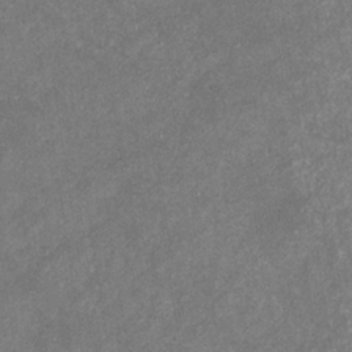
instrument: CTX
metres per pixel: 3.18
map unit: eHb
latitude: -31.5210
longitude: 71.6533
